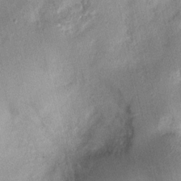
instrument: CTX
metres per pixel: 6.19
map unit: Nhu
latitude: 3.7449
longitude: -16.2333
